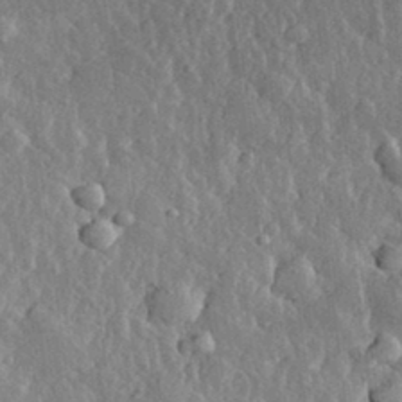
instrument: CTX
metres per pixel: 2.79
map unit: eHh
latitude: 32.6679
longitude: -80.0822
